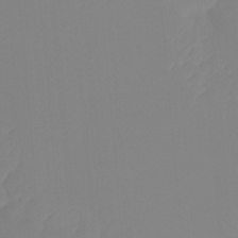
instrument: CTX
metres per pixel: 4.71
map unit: Ht
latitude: -14.0094
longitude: -51.1214
